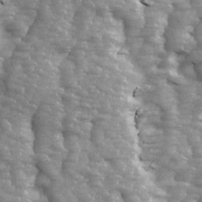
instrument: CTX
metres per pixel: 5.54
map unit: Ave
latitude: 13.9150
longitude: -104.6680
